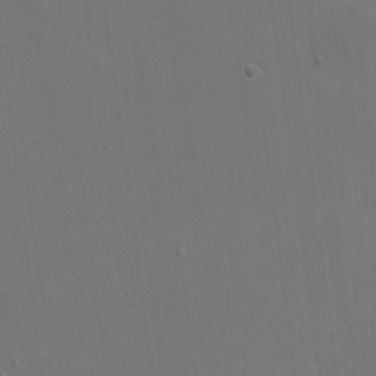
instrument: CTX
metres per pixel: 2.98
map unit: eHh
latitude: 19.2915
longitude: -67.5182
